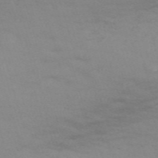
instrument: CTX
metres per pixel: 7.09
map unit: Nve
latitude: -59.3131
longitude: 56.3117
